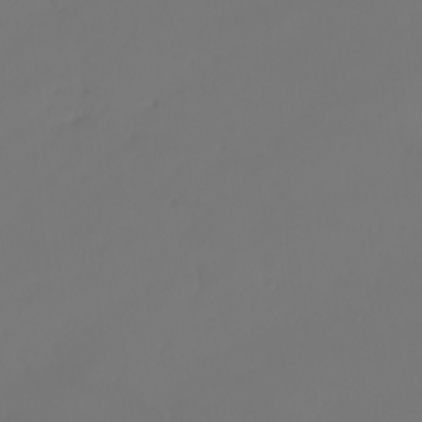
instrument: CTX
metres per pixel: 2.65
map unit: eHh
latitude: -3.6532
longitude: 19.8422
